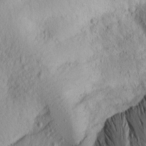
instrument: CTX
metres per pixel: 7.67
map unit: Aa
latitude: 14.5735
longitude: -140.6868
